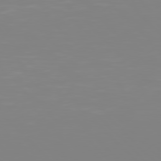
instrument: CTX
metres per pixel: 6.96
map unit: Hpe
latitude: 77.4048
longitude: -161.8961
